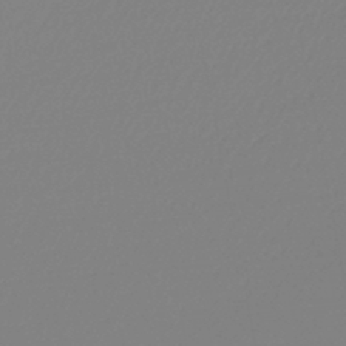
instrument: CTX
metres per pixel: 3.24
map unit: lHb
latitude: -42.3495
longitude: 77.7856
